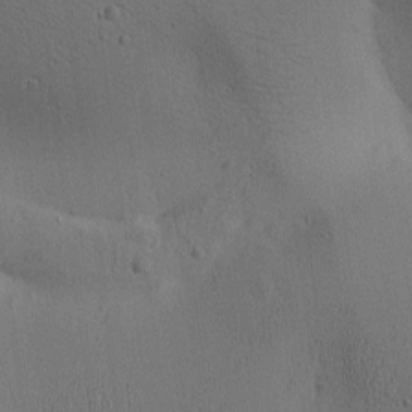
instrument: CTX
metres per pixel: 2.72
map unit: lAa
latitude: 6.2900
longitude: -114.1010
